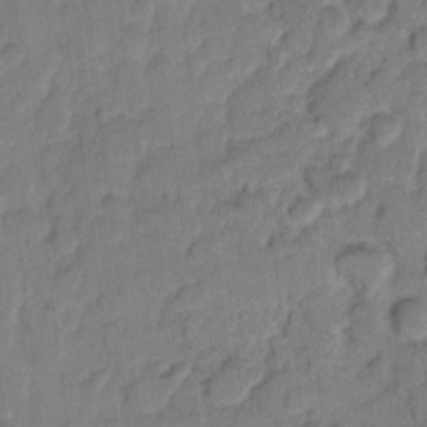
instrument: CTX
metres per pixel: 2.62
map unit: eHh
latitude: 9.6316
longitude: -65.3671
